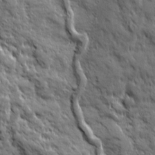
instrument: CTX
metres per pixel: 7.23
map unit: Ave
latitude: 19.6127
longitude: -134.5357
